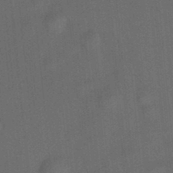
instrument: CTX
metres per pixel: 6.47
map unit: HNhu
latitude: 12.3090
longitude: 10.9542
